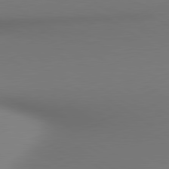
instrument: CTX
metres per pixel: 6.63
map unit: lApd
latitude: 80.6490
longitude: 138.5952
